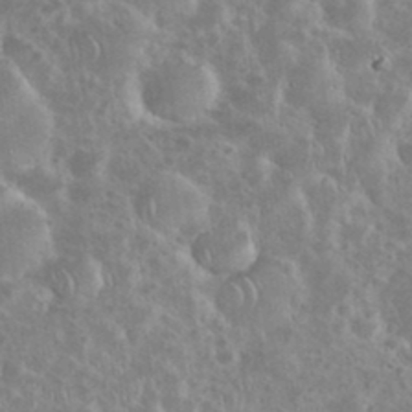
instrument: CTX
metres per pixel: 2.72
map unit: eHh
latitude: 35.8205
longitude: -61.1781
